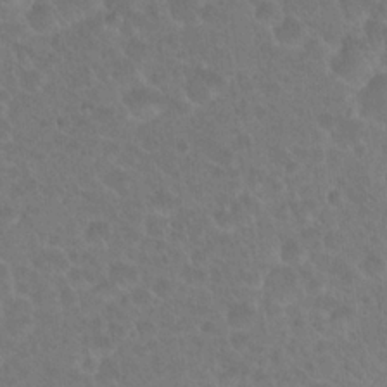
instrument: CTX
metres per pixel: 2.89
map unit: Hto
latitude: 18.3467
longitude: -40.0633
